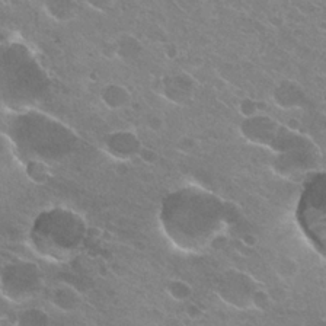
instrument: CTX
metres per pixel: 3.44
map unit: Hto
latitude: 25.4048
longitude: -37.4616
